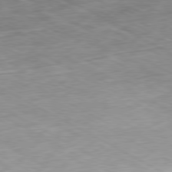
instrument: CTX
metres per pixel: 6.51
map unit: Ap
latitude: -80.5007
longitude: -73.2159
